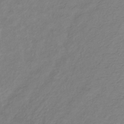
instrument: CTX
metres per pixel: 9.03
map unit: lHb
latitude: -35.4076
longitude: 72.3495
